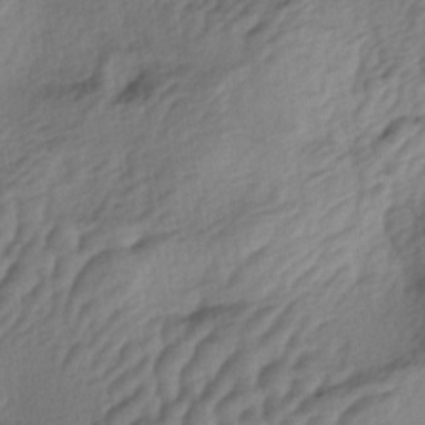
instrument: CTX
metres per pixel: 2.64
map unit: lAa
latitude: -4.5007
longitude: -123.8394
